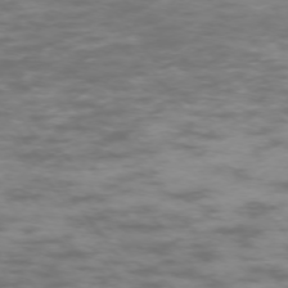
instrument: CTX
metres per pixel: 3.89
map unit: Ap
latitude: -74.3118
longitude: -74.9514
